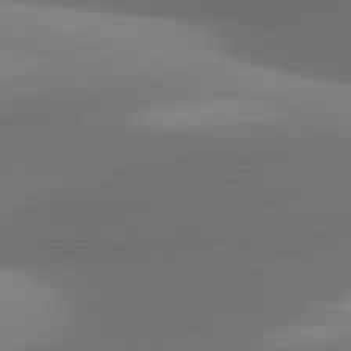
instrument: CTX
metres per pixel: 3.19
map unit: lApd
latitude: 81.0458
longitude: 130.4818
